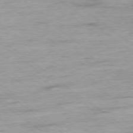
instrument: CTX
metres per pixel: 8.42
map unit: Ap
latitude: -78.0661
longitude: -82.1766
